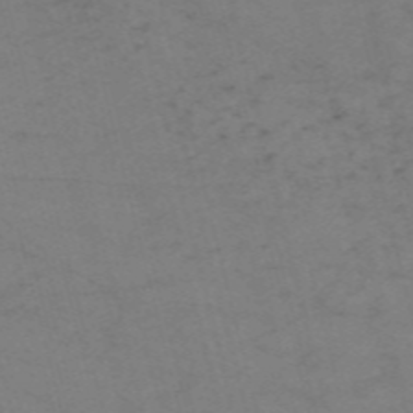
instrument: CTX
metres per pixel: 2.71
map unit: Nve
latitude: -57.9745
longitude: 50.9920
